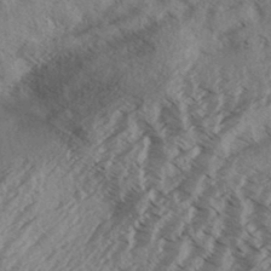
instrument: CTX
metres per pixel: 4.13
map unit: Aa
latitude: 33.3482
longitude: -139.7072
